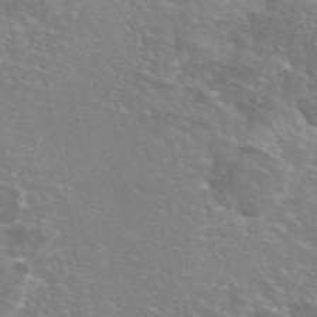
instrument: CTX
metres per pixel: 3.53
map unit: eAb
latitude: 45.8583
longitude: 106.1417
